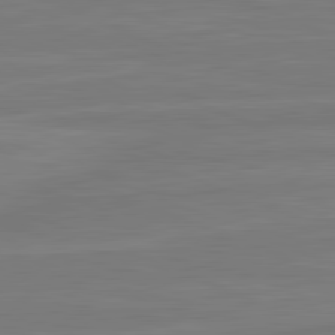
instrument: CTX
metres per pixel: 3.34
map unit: lApd
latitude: 81.9150
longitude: -174.8569
